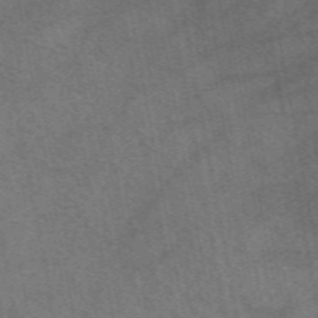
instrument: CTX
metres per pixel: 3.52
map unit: eAb
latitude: 51.6693
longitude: 115.5210
